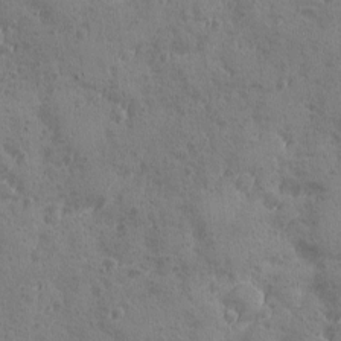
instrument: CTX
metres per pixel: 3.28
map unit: Ave
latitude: -8.3873
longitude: -119.0458
